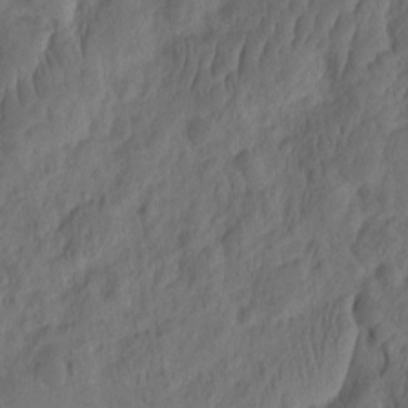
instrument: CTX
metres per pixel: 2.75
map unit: eHh
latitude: -1.6533
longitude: 15.1620
